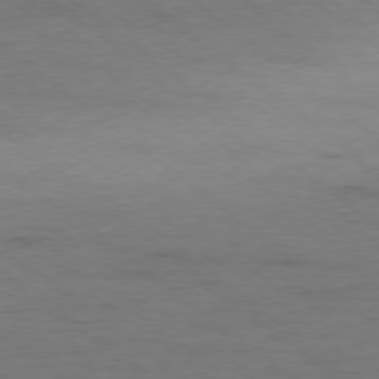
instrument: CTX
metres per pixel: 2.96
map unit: Ap
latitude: -78.3873
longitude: -92.6112
